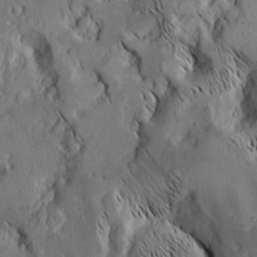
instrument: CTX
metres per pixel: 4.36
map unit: Nhu
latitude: -4.7463
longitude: -150.2900
